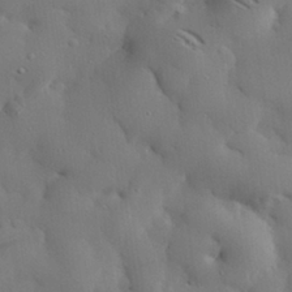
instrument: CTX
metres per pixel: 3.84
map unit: eHh
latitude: 29.5938
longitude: -81.5749
